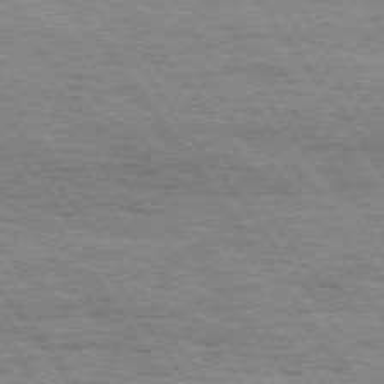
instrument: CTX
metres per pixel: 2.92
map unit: Hpe
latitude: 74.7813
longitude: -152.4034
